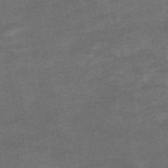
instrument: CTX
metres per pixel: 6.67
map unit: eAb
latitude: 48.6302
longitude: 118.7085
